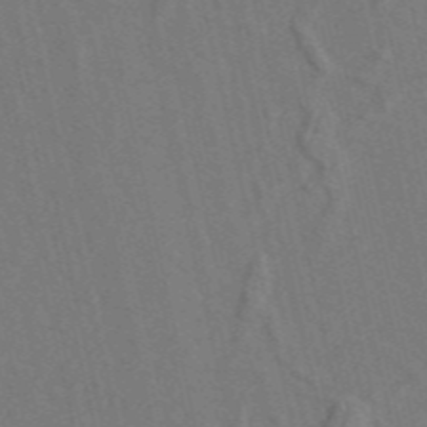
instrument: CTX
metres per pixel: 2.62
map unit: ANa
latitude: 47.9906
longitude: -76.0822
